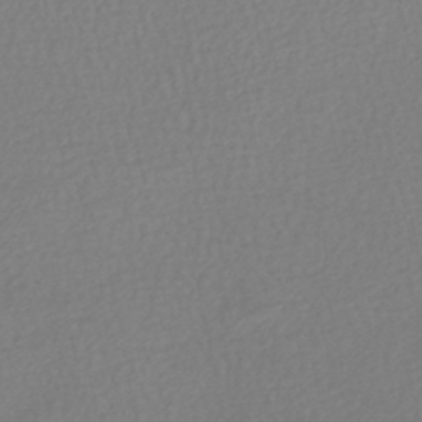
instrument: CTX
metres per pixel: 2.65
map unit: HNhu
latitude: -47.5399
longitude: 103.5210
